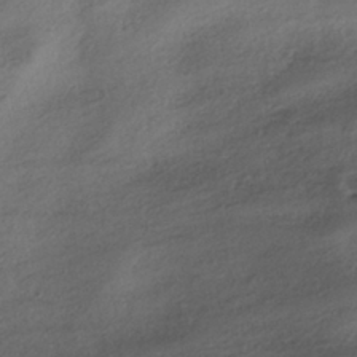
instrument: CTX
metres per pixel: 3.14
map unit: HNhu
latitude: -39.9745
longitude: 97.7100
